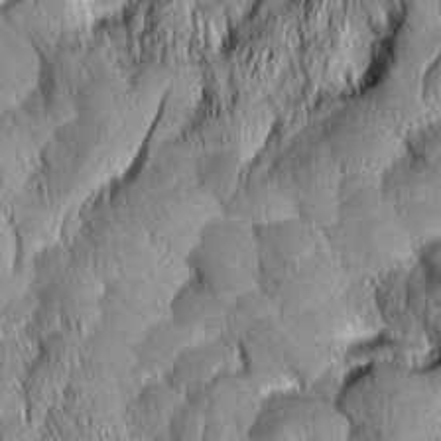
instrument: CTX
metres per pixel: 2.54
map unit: Aa
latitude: 7.4615
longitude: -129.4237
